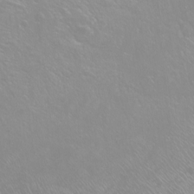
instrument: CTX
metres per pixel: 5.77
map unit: Ht
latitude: -14.9920
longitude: -43.0270
